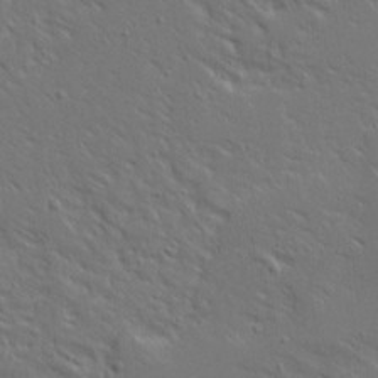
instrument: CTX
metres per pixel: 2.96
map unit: Ave
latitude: 14.8191
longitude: -139.5560
